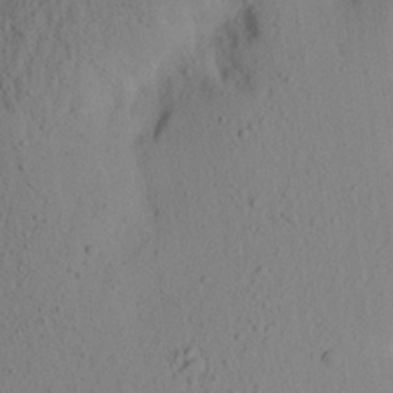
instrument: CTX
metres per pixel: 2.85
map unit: Aa
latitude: 20.7435
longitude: -146.2334
